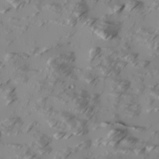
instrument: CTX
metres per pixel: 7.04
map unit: Ave
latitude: 18.1200
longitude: -129.2159
